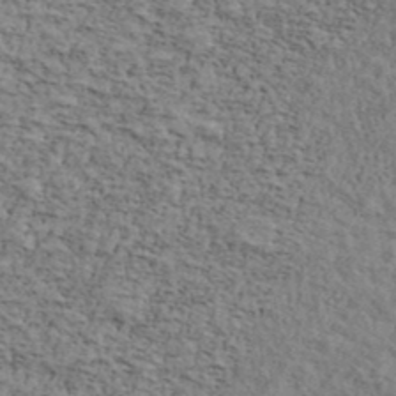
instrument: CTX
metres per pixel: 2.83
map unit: Ave
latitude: 41.8961
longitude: -109.9528
